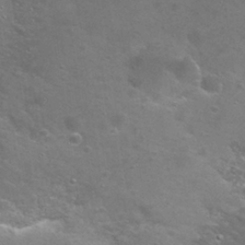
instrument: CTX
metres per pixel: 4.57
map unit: Nhu
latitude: 26.7624
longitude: -50.1955
